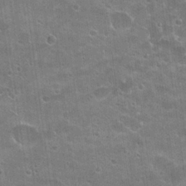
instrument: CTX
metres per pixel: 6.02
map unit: Hto
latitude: 21.8773
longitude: -42.9514
